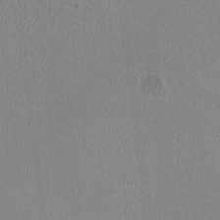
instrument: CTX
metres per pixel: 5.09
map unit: HNhu
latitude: -2.9163
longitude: -2.4223
